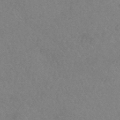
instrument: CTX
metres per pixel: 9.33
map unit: HNhu
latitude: -44.1417
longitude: 93.0297
